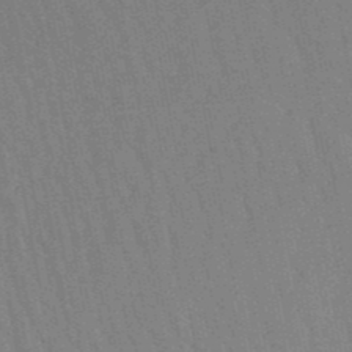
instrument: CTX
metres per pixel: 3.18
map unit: lHb
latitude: -48.7463
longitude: 74.9731
